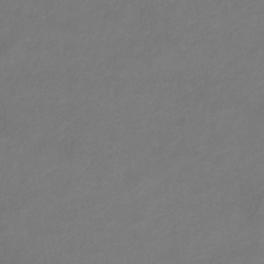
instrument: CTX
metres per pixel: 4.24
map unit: eHb
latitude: -33.1998
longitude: 72.0661
